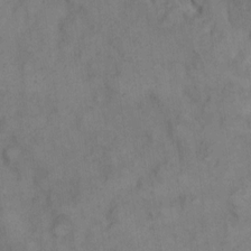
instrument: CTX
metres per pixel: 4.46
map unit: eHh
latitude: 8.6113
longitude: -63.0270
